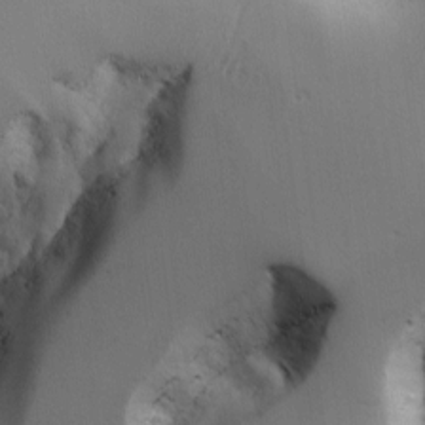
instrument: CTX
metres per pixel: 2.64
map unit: Ave
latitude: 2.5923
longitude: -110.9892
